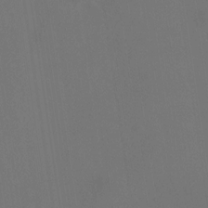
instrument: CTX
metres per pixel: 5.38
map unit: HNhu
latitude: 10.4223
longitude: 10.7085
